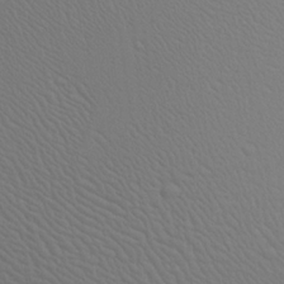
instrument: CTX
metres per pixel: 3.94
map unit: Aa
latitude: 23.3482
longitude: -137.4238
